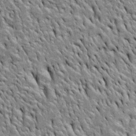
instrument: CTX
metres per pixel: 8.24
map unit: Htu
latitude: -3.9367
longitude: 151.1431
